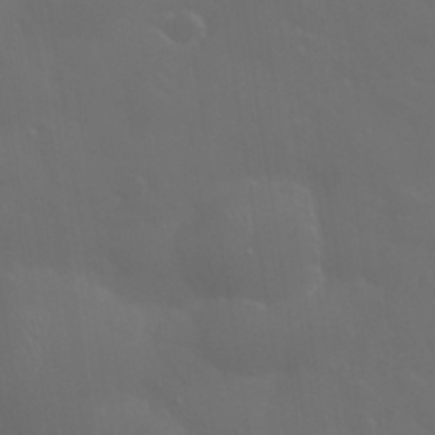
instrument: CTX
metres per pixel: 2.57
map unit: eHh
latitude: 33.3671
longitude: -60.8191
